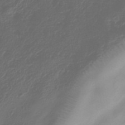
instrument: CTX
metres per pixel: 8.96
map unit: Hve
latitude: -34.6329
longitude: 88.4251
